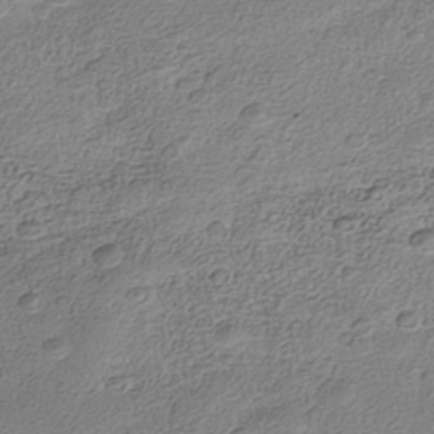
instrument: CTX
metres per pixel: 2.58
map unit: Nhe
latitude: -41.5210
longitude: -111.2915
